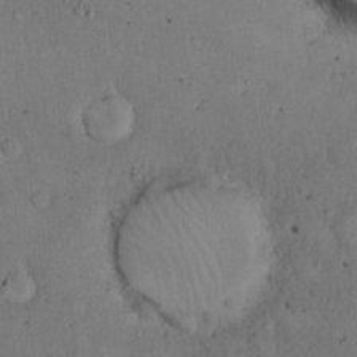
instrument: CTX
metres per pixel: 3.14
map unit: Hto
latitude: 14.8758
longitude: -61.7638
